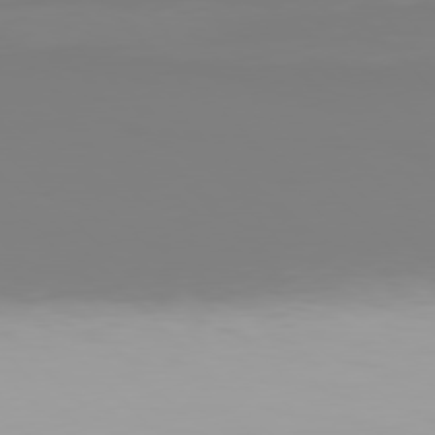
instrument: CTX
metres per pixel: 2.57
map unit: Hpe
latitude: 77.4426
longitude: -136.2901
